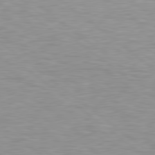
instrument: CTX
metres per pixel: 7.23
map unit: lApd
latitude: 79.3293
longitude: -89.1781
